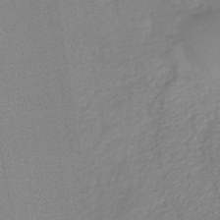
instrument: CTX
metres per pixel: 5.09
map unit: HNb
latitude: -34.6707
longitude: 55.0864
